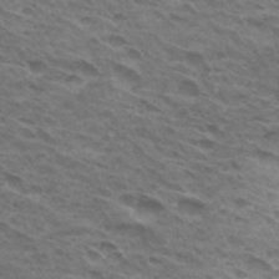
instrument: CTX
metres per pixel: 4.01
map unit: Hto
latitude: 32.2711
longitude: -46.5546
